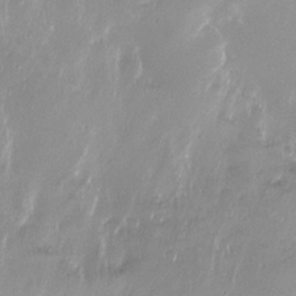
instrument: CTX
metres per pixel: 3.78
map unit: Ht
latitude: -16.5385
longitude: -44.6301
